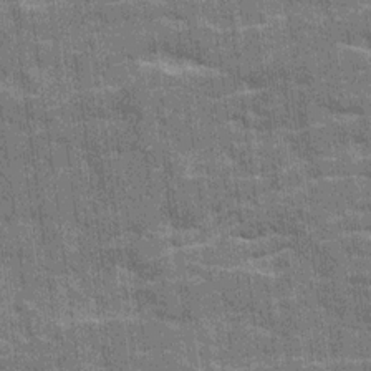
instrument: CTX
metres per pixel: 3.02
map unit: Ave
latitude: 20.1200
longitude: -130.1200
